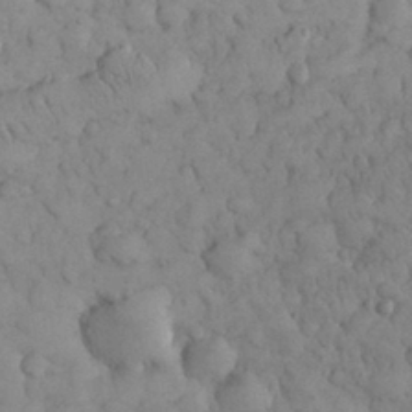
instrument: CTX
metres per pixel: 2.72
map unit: eHh
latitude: 31.3482
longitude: -67.9528
